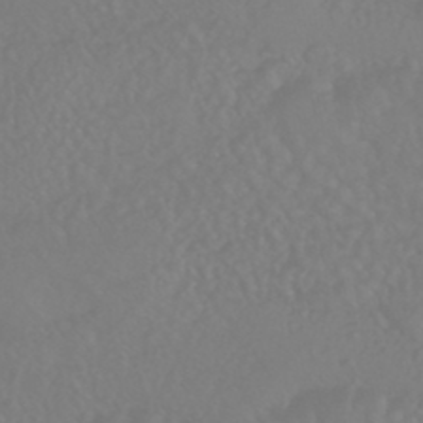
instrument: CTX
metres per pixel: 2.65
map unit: HNhu
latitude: -46.2928
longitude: 97.1620
